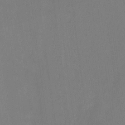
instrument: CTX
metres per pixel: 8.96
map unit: Nhu
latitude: -13.3699
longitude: -40.3089
